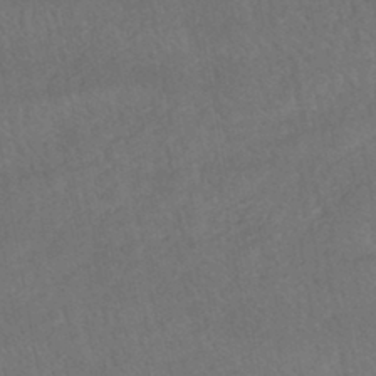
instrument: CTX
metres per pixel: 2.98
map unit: HNhu
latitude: -44.0472
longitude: 92.0850
